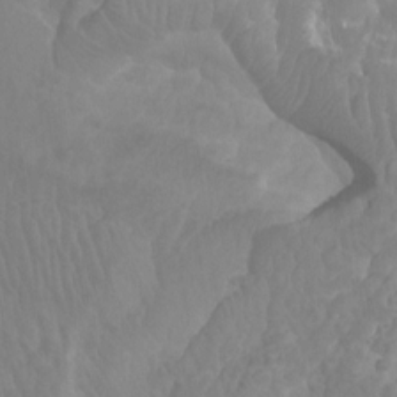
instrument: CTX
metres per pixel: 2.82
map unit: Ht
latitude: -4.0850
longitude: -18.4034
